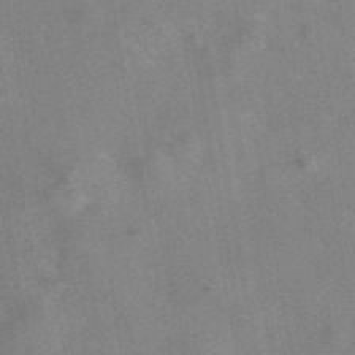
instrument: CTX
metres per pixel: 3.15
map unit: eAb
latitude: 42.4223
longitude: 106.8786
